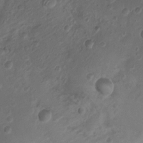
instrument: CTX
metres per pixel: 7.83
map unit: Nhu
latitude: 6.6490
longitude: -22.3089
